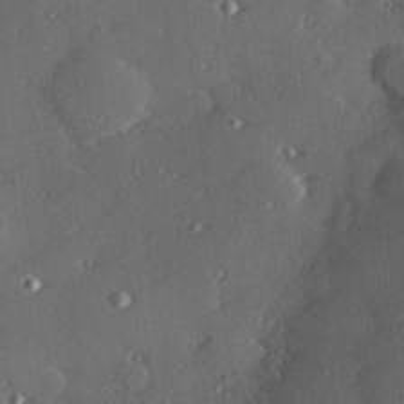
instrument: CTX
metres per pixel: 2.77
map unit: Hve
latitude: 27.2537
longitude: -91.0458
